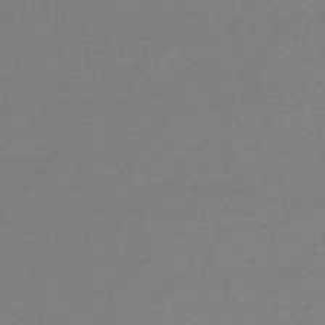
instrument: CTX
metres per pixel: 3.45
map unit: HNb
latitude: -48.1984
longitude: 60.2173
